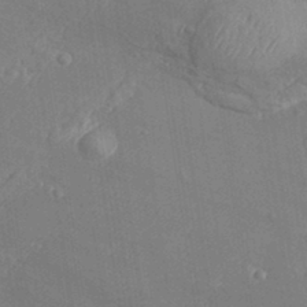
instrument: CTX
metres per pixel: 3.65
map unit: Aa
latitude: 33.7261
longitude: -134.0822
